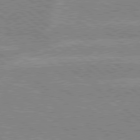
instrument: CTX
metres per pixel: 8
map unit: lApd
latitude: 78.8947
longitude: -160.2144
